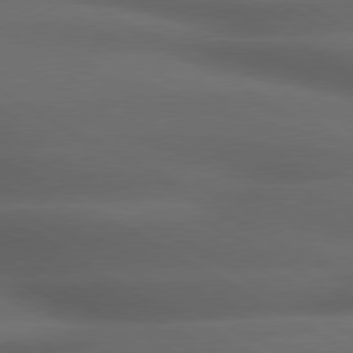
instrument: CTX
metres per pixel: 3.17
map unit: lApd
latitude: 79.2348
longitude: -118.5545
